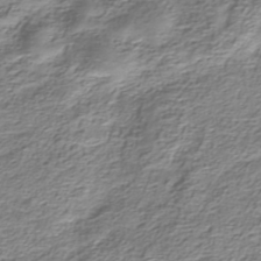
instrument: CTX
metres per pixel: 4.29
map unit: HNhu
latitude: -40.7274
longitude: 109.4076
